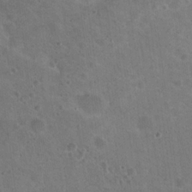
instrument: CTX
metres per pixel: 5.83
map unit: Nhu
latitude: 18.9136
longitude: -29.8961
